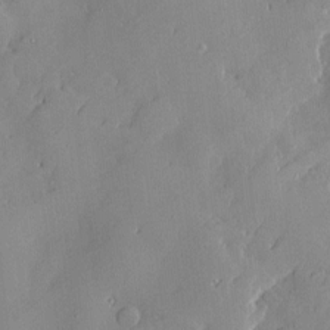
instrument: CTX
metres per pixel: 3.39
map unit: Htu
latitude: -7.7288
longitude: 175.9367
